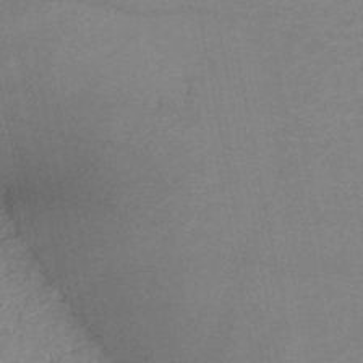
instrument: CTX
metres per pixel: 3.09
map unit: HNb
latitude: -48.5385
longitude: -39.8016
